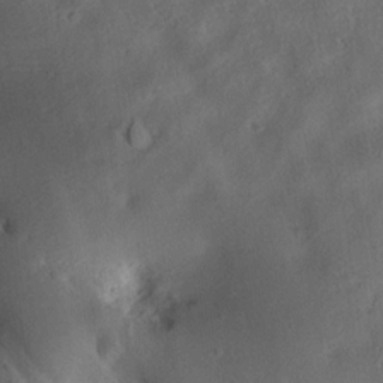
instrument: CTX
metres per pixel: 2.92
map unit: Aa
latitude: 12.7246
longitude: -141.2725
